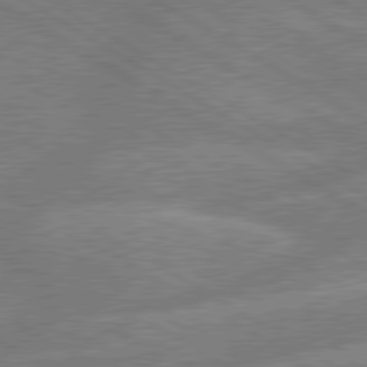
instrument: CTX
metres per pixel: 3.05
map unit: lApd
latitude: 79.7072
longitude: -133.8205
